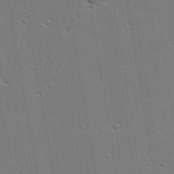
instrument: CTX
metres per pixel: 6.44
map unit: lAvf
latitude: 23.5938
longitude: -110.2334
